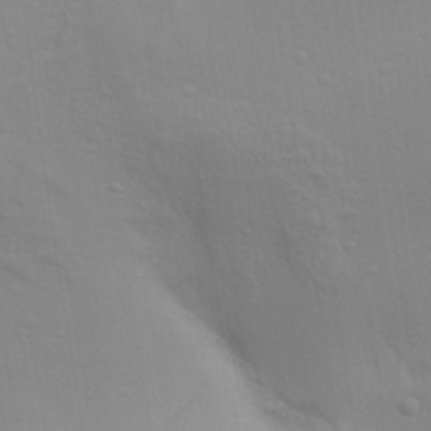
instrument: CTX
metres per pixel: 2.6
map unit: Aa
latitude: 30.9514
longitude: -135.6127
